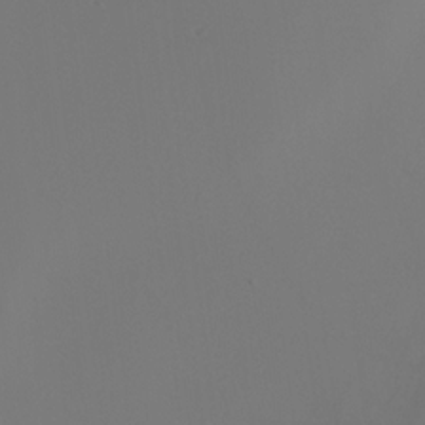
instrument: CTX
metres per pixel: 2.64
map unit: Nhu
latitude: -7.0108
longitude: -94.9514
